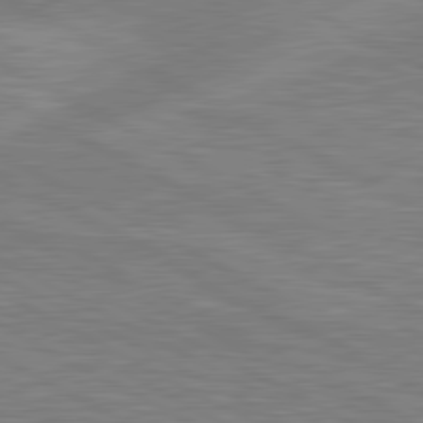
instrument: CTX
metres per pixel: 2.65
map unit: lApd
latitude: 81.1214
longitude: -168.1767
